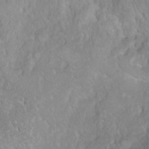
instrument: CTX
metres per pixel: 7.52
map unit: Nhu
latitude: 2.7246
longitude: -24.6490
